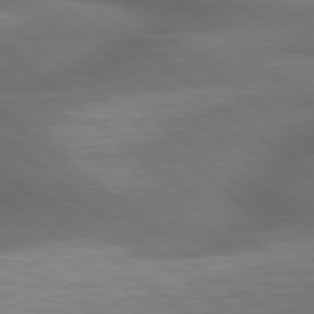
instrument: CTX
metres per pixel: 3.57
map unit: lApd
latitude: 79.3482
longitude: -117.7828
